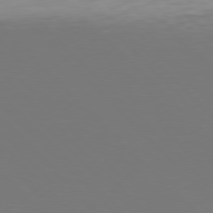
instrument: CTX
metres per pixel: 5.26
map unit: Hpe
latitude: 77.4804
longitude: -169.4238
